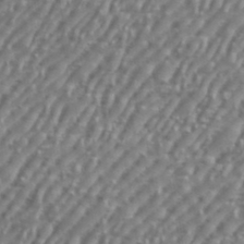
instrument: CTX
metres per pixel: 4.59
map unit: eHh
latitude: 36.0444
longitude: -134.3089
